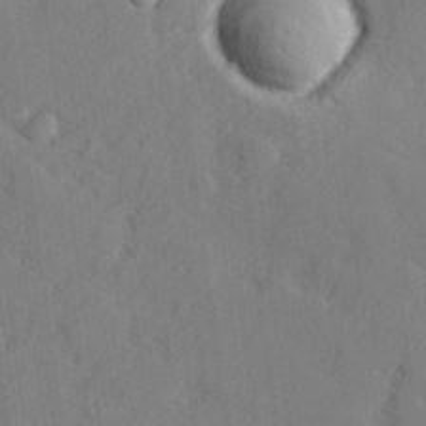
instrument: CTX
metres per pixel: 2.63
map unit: lHvf
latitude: 24.7246
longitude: 142.8408
